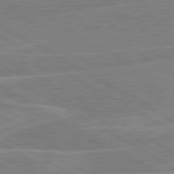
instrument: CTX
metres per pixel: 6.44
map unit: lApd
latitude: 80.8758
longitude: 122.9731
